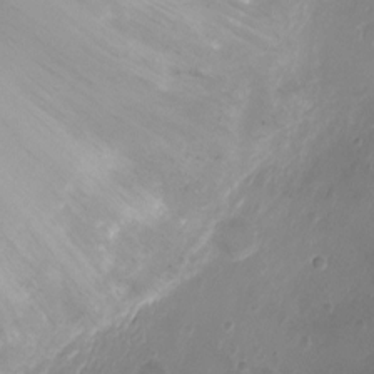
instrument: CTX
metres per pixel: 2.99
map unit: Ht
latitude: -7.7855
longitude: -19.2915
